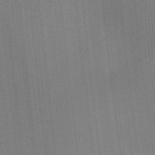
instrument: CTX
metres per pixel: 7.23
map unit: Ht
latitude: -6.2928
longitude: -27.5560
